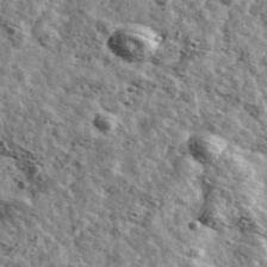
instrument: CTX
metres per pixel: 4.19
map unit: Ave
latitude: 41.0647
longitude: -107.6505
